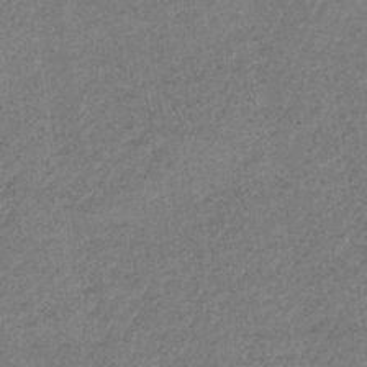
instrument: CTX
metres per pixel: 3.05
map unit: HNb
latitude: -34.1606
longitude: 62.8597
